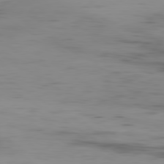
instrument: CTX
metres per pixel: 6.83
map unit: Hpe
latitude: -80.5196
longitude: 17.8423
